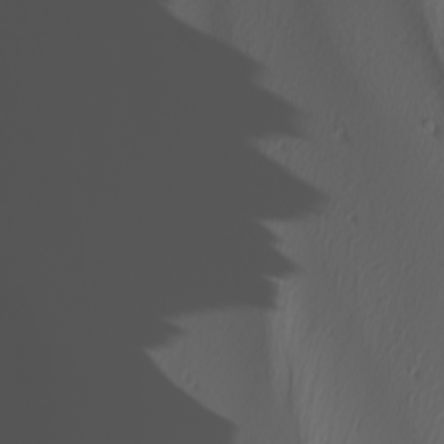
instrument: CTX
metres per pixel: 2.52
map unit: Nhu
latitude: -8.3306
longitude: -95.7639
